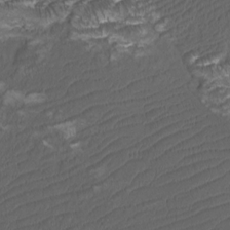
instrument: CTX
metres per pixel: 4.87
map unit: Htu
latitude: -11.4643
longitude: -72.1956
